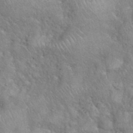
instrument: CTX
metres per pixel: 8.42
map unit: eHh
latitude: 38.9514
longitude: -57.5371
